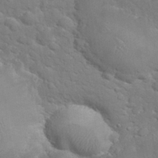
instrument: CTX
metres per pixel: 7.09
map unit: eHh
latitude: 32.3278
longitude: -61.4615
